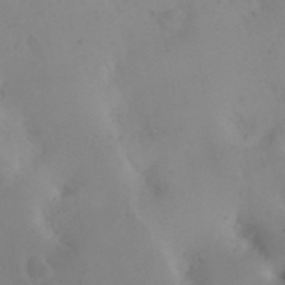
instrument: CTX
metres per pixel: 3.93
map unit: eHh
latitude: 24.1955
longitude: -66.4601
